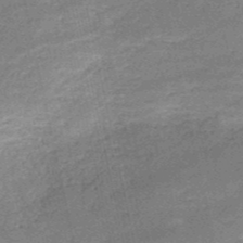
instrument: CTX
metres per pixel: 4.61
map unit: HNb
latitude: -51.3510
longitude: -41.1025
